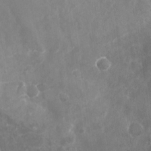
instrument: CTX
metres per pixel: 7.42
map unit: Nhu
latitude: -25.3321
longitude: -56.8380
